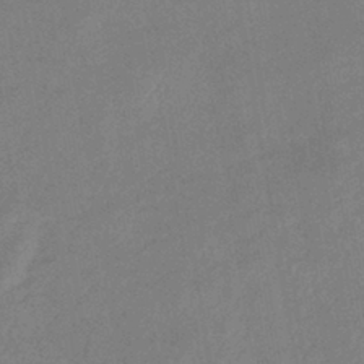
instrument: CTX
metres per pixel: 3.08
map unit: eHb
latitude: -41.1242
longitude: 79.3509
